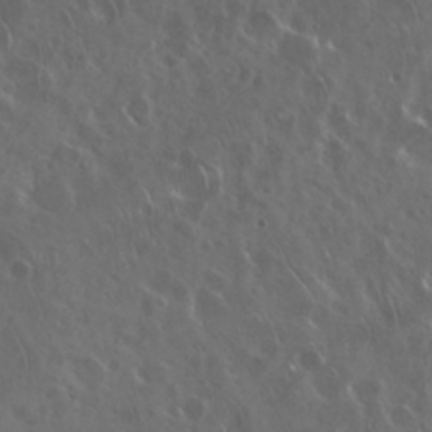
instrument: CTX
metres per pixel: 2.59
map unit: Nhu
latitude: 29.4993
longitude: -59.8205
